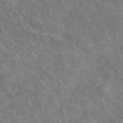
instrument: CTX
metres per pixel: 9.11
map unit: lHvf
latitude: 37.4427
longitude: -90.6868
